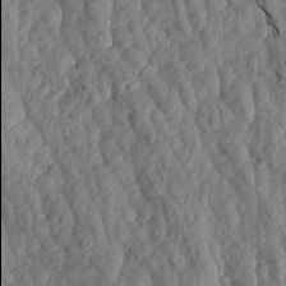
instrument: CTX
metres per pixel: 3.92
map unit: Aa
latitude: 18.8947
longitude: -145.9906
